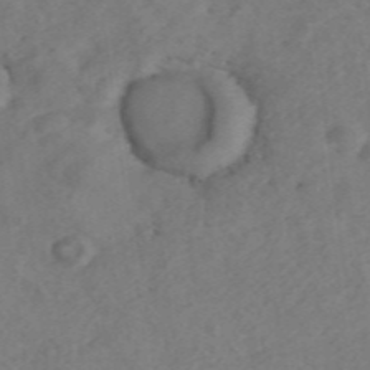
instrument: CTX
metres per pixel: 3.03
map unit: ANa
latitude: 43.1970
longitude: 26.5006
